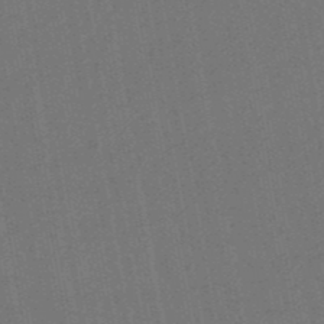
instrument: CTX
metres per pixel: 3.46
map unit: lHb
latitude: -49.5966
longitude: 73.4832
